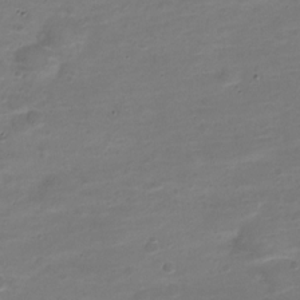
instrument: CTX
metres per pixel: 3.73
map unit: Nve
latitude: -23.0676
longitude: 104.4062
